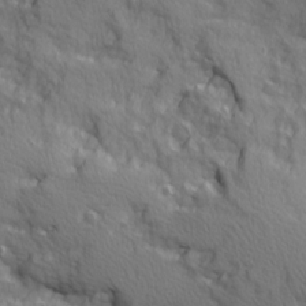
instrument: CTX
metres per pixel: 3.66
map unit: Ave
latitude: 11.5938
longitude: -101.8206
